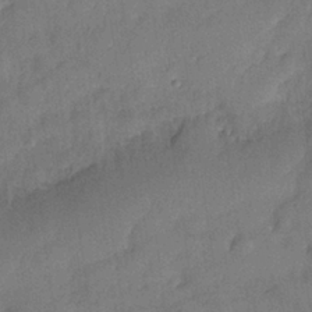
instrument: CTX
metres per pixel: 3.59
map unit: Nhe
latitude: -36.5195
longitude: -177.0269
